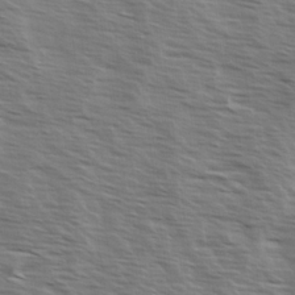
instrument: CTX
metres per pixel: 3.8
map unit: Ave
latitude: 14.4601
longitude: -102.9513
